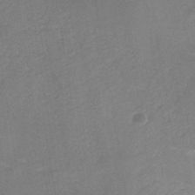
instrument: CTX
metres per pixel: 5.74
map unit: HNb
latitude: -44.5196
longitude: -38.3656
